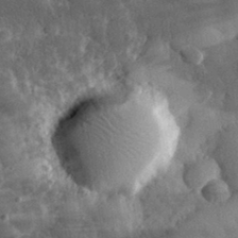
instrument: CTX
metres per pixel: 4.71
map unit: eHh
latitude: 30.9892
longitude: -80.4790
